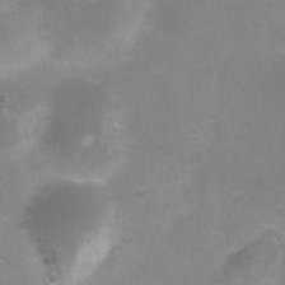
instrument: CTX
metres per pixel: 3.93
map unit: Ht
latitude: -9.4832
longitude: -28.4412
